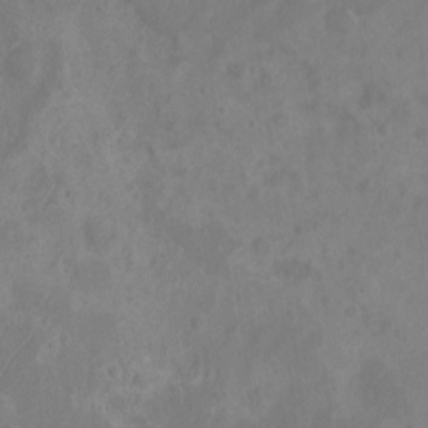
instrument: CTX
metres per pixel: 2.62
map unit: Nhu
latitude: 6.3656
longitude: -19.7071
